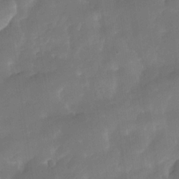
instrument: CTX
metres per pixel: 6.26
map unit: Nhe
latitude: -34.1984
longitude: -145.7449
